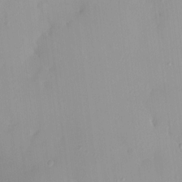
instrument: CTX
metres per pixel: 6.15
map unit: HNhu
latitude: 5.4237
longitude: 2.6329
